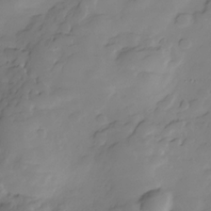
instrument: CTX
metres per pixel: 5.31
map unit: Hve
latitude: -29.2187
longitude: 91.1998
